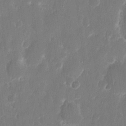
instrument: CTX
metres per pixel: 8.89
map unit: eHh
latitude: 12.4790
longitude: -72.8380
